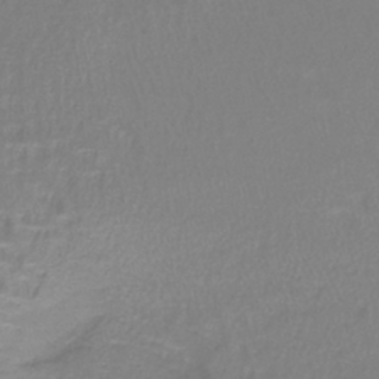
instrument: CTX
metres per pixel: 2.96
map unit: lHb
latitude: -41.8044
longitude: 58.5195
